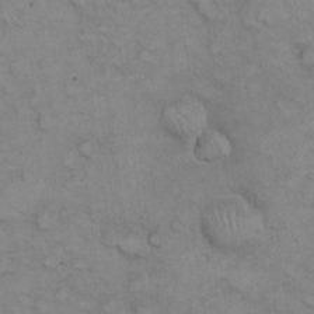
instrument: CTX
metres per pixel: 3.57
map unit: eHh
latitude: 22.0444
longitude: -59.5371
